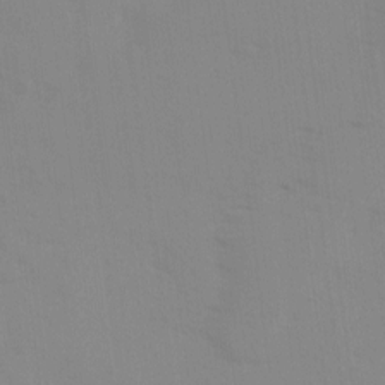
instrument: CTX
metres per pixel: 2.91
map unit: Ave
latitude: 0.9513
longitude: -112.6490
